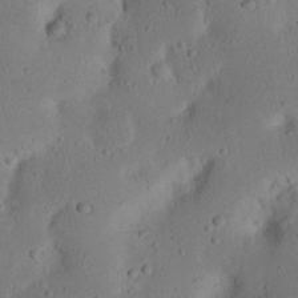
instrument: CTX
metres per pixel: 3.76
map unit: Nhu
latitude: 22.7246
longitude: -72.9514
